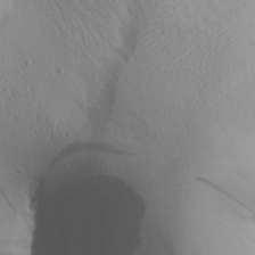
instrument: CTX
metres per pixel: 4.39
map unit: Aa
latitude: 26.1389
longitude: -144.0444
